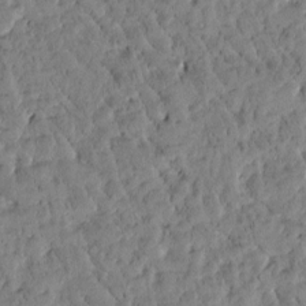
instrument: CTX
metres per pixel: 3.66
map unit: Htu
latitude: -2.9919
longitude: 176.1417
